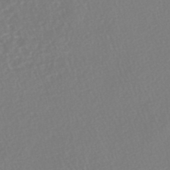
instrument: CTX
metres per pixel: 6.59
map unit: HNhu
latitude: -48.0283
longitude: 101.8233
